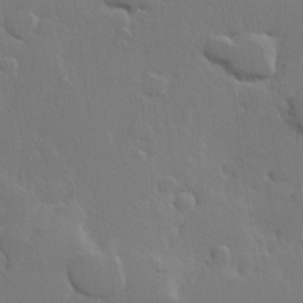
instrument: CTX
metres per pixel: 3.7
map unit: Hve
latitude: 23.0080
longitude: 145.4832
